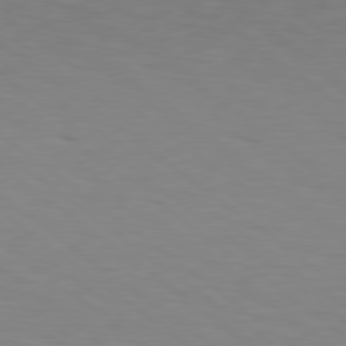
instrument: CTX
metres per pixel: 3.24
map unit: Hpe
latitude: 78.9514
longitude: -162.8191
